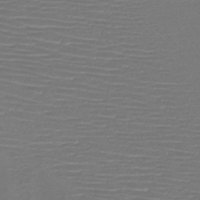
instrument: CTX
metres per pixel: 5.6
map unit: HNb
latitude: -46.9919
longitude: -41.7449
